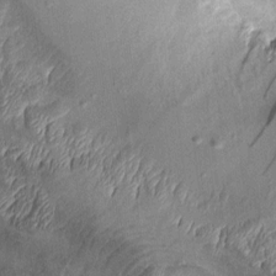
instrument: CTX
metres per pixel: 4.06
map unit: Aa
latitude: 8.6491
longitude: -128.3278
